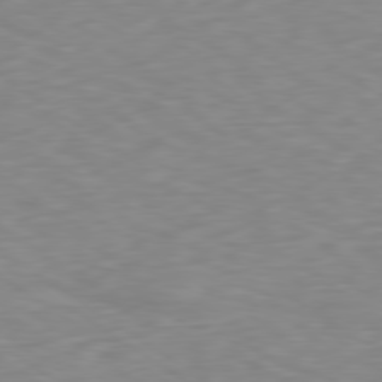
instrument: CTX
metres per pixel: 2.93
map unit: Ap
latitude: -79.7855
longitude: -72.7813
